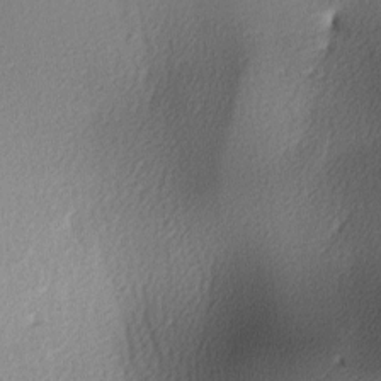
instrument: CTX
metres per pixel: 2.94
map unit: lAa
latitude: -6.3117
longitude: -123.3482
